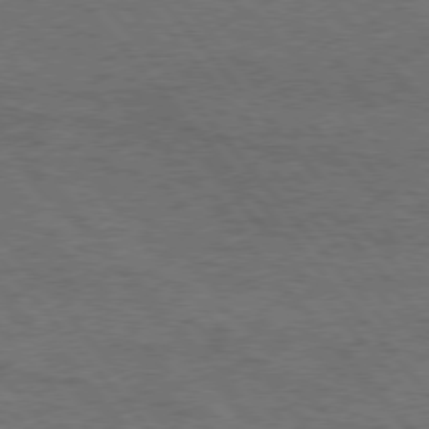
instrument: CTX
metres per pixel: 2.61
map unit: Hpe
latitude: 75.5938
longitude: -151.8394
